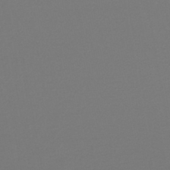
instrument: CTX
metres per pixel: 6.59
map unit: lHb
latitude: -46.0283
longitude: 72.5574
